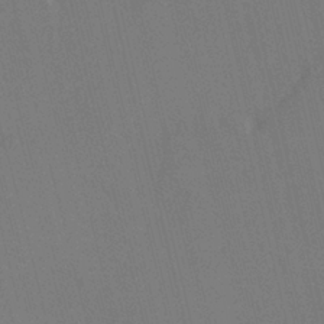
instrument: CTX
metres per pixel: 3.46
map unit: HNhu
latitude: 6.9136
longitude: 4.5951
